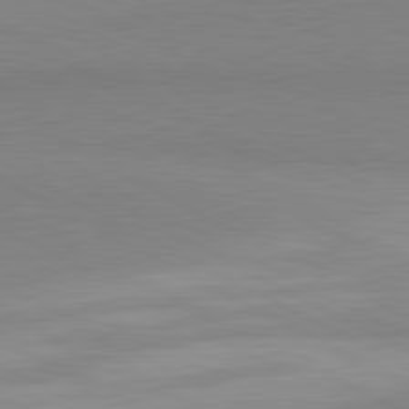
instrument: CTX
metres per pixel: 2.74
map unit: lApd
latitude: 81.3293
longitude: 158.5573
